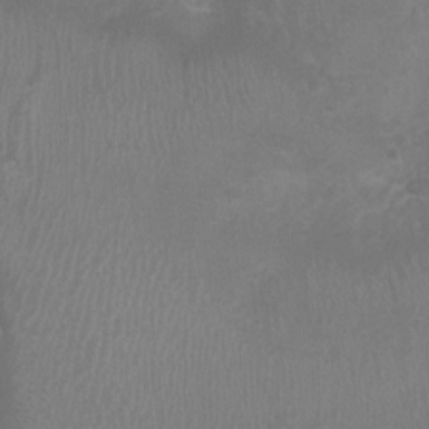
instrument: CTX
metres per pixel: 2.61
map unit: Nhu
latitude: -0.2362
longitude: -16.6868
